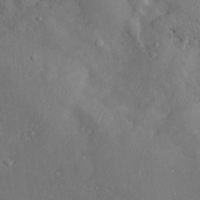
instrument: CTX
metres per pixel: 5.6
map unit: Htu
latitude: -6.8786
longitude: 160.3495
